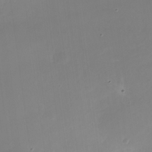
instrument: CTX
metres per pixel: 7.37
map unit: Nhu
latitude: -28.3306
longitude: -78.2901
